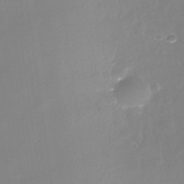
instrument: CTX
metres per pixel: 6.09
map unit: Nhe
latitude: -35.3132
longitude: -91.8772
